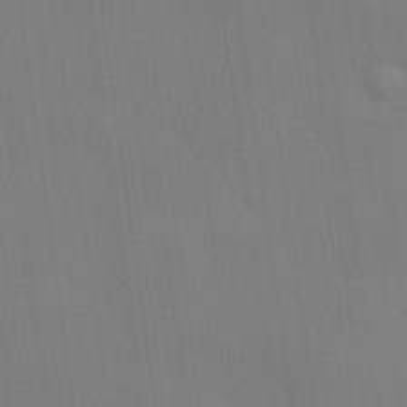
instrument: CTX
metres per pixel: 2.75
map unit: lHvf
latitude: 21.9339
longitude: 142.2550
